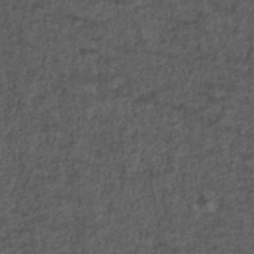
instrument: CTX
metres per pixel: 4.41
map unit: ANa
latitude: 39.2915
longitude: 22.5574
